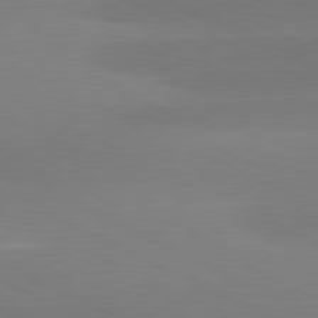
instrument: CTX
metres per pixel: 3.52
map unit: lApd
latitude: 81.2537
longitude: -154.5168
